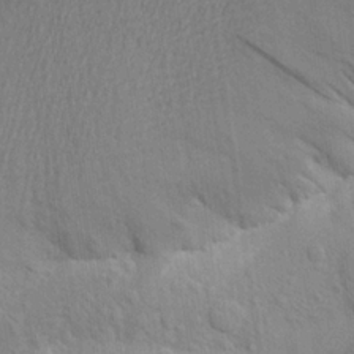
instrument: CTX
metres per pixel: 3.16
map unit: Aa
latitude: 22.2333
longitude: -149.3482
